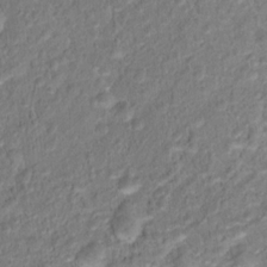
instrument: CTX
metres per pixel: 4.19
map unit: Hto
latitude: 16.8002
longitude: -37.3671
